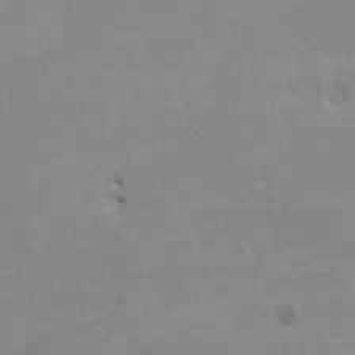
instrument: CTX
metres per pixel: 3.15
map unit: HNhu
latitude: 4.1389
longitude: -4.1389
